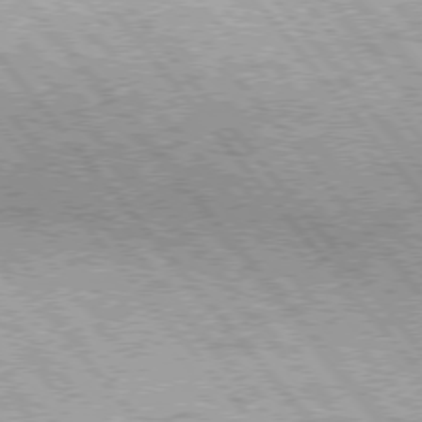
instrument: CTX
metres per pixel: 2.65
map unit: Hpe
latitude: 75.2159
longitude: -144.3656
